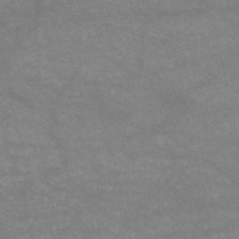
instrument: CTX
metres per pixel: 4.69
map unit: HNb
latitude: -53.3320
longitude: -41.3481
